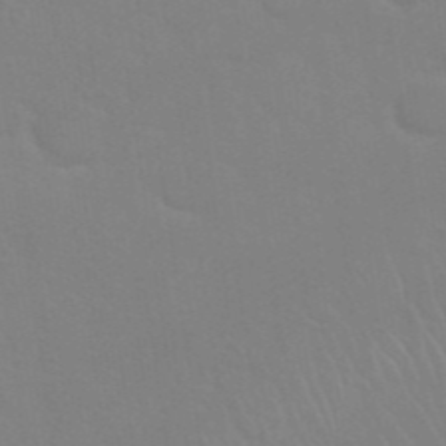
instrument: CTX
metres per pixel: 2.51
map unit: Nhu
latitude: 27.0459
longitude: -61.5182
